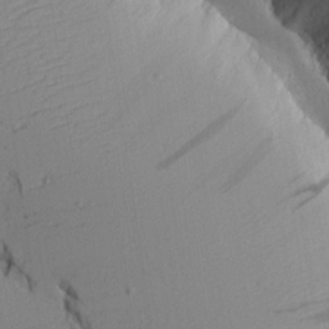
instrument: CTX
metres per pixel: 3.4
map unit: lAvf
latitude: 16.4790
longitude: -126.2145
